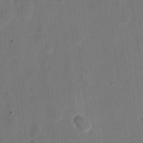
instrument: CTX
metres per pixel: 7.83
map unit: eHh
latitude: 10.5546
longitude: -68.5357
